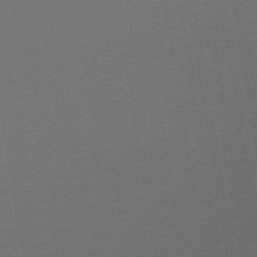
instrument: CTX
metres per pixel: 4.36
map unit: lHb
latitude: -45.8045
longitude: 71.5588
